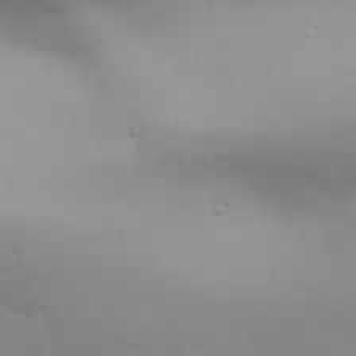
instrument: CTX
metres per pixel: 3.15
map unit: Aa
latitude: 32.3467
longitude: -133.7072
